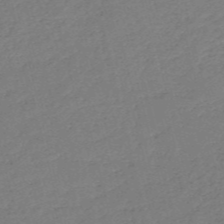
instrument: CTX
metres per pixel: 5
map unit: HNb
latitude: -54.1795
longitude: -39.5749
